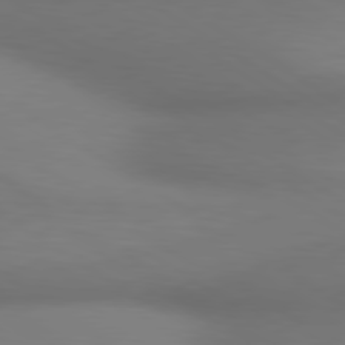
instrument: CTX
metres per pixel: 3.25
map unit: lApd
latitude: 80.3467
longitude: 120.9541
